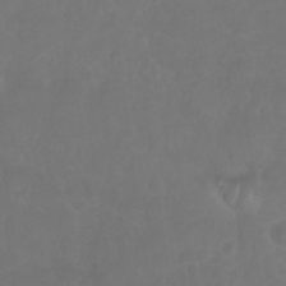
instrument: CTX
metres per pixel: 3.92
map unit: Nhu
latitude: 26.9892
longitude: -64.6301
